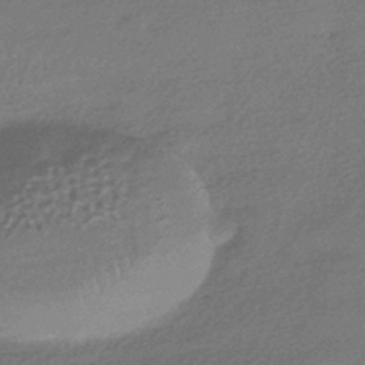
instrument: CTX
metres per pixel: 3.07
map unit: HNhu
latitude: -42.7652
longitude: 93.4265
